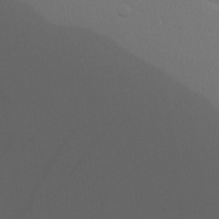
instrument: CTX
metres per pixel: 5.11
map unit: Ave
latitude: 23.7450
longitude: -135.0836
